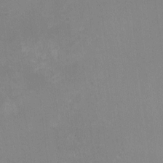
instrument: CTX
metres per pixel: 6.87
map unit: HNhu
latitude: -1.5022
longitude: -2.1578
